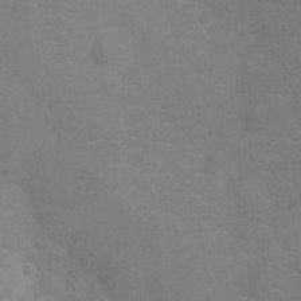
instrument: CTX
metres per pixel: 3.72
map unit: Ht
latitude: -12.5763
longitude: -25.2725
